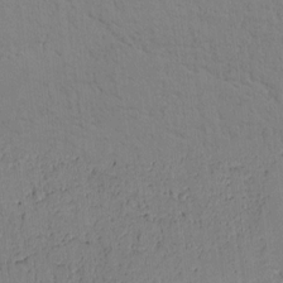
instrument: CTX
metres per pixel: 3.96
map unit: Htu
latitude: 0.0444
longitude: 171.8611
